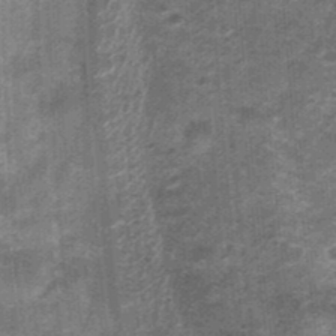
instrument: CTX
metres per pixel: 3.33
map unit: Nhu
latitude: 1.1970
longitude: -16.8946
